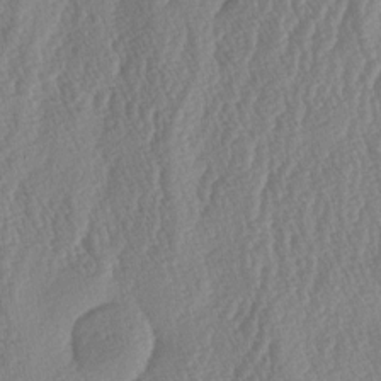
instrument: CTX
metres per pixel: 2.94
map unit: lAa
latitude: -6.0283
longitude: -130.0444
